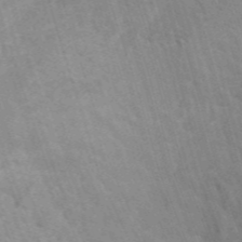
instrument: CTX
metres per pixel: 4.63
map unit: Hto
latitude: 9.5938
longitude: -35.7638
